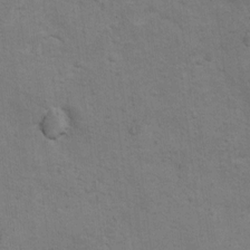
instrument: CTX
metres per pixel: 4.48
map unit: Ht
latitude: 11.7261
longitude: -39.6127
